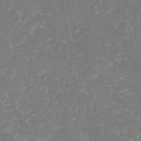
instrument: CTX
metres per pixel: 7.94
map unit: lHvf
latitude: -15.9178
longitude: -98.5734
